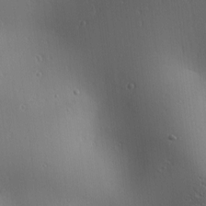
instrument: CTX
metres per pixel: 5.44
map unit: lAa
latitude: 1.3670
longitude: -115.6693
